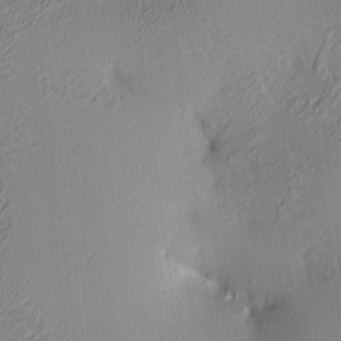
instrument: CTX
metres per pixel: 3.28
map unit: lAa
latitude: 3.4804
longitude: -115.4993
